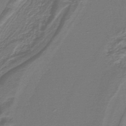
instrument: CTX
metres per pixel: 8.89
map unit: lHb
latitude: -41.5210
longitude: 51.9556
